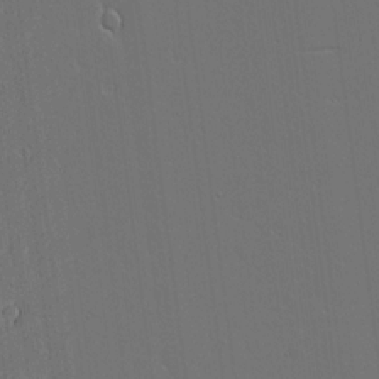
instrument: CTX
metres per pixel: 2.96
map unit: Aa
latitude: 18.5923
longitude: -126.7246
